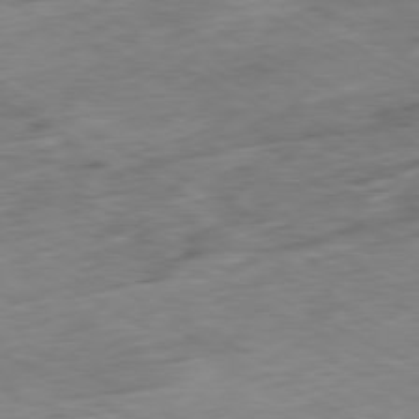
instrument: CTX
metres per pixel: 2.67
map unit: Ap
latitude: -80.5385
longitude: -73.0459
